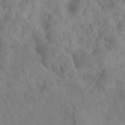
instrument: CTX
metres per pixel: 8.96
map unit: Hto
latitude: -3.2186
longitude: -34.3845
